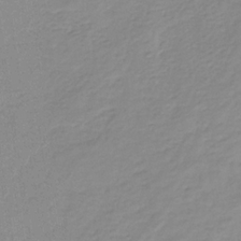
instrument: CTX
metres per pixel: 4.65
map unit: HNb
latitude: -31.5966
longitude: 62.6140
